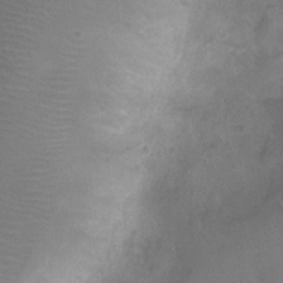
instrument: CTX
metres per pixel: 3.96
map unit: Ht
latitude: -5.9745
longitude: -19.3670
